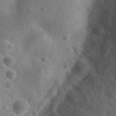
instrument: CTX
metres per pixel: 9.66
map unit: Nhu
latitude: 26.9136
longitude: -55.8394
